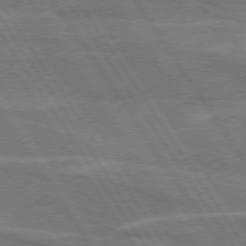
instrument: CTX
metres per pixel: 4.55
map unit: lApd
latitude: 74.4979
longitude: -66.3278
